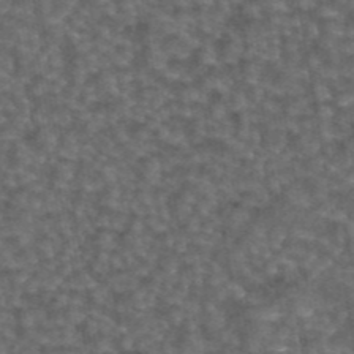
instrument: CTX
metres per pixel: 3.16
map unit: eAb
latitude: 43.9339
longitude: 107.0487
